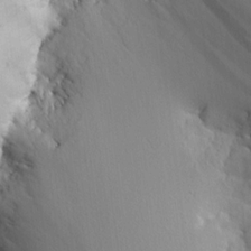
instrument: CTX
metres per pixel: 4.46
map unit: Aa
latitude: 14.4412
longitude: -140.8002
